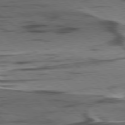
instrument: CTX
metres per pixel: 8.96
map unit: lApd
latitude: 78.8191
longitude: -50.5734
